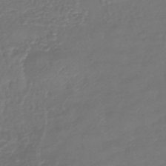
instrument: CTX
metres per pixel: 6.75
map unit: eHb
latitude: -43.4643
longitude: 82.0472
